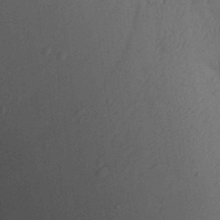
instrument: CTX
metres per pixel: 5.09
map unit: Aa
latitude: 24.6490
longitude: -135.4426
